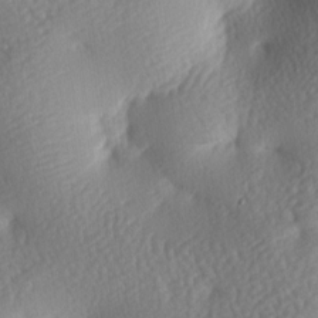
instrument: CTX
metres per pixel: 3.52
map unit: lAa
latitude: -8.0661
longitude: -126.9325
